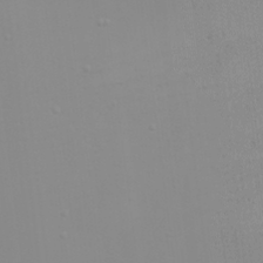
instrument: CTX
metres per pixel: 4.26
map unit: eHh
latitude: -6.5951
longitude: -80.4412
